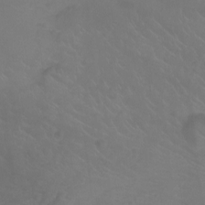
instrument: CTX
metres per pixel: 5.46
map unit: Ht
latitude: -9.3321
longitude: -35.6316
